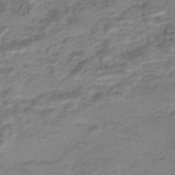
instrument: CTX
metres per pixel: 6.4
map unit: Nhe
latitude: -47.6344
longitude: -171.2915
